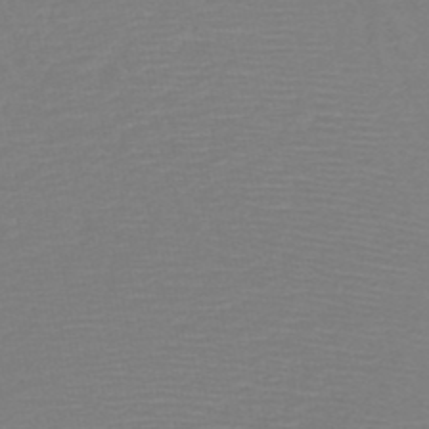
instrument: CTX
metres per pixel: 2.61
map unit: HNb
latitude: -49.3510
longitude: -44.1578
